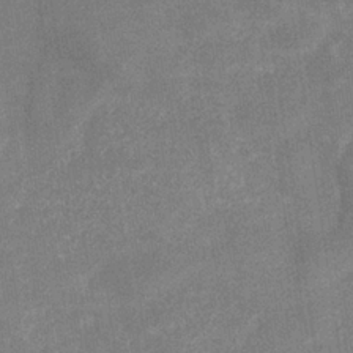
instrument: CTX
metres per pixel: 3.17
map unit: eHb
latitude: -33.5777
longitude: 72.9353
